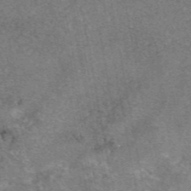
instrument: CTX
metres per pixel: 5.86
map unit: eAb
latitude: 47.8017
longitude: 103.3321
